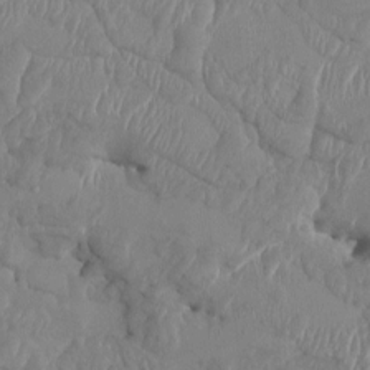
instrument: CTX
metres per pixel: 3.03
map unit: HNhu
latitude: 1.7071
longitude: -6.1578
